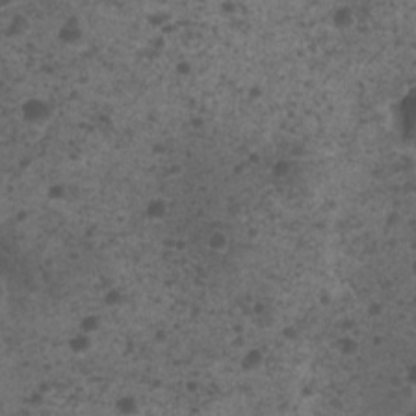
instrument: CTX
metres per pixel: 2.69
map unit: Nhu
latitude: 2.6112
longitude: -15.5372
